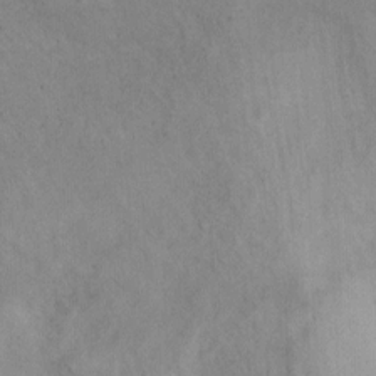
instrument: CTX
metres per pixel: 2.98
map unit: Hto
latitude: 6.6679
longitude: -37.7261
